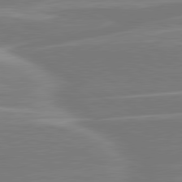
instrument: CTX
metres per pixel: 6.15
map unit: lApd
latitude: 80.9703
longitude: -128.7435
